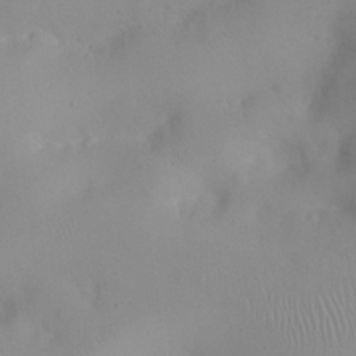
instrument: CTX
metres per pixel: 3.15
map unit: eHh
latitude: 25.0269
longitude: -64.9136
